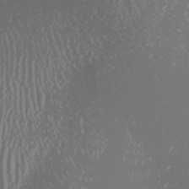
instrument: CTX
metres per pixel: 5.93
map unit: Nhu
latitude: -7.9367
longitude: -90.9892
